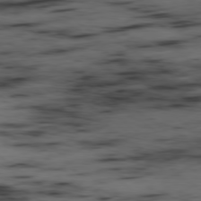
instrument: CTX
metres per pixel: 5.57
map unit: Ap
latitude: -79.3131
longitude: -73.4238
